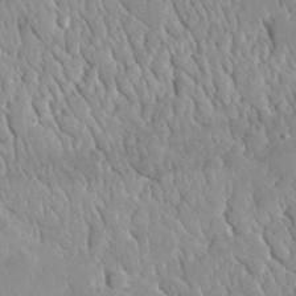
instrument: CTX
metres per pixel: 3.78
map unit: lHvf
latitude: 34.5168
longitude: -87.6316
